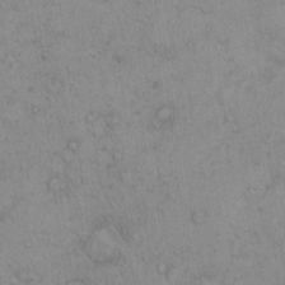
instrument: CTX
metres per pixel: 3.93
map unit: Hto
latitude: 13.3293
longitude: -56.1388
